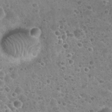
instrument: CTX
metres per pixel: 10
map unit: Nhu
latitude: 25.5560
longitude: -51.9906
